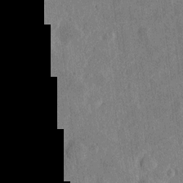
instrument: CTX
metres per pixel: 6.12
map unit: eHh
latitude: 5.5182
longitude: -72.0822
